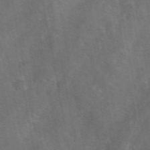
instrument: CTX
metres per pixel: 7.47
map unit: eAb
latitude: 49.6505
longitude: 119.2565
